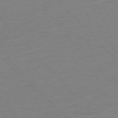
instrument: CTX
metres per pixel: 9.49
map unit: Ap
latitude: -76.6518
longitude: -92.9702
